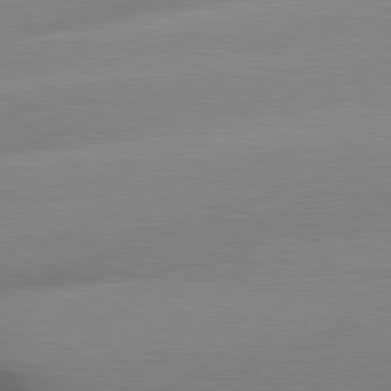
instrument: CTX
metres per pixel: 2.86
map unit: lApd
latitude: 81.2915
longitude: -156.2900
